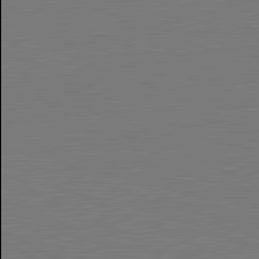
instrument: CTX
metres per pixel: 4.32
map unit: lApd
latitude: 81.5938
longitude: 150.0094
